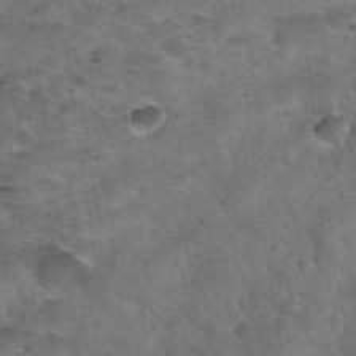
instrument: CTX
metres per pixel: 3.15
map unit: Nhu
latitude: 32.1577
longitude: -53.2159
